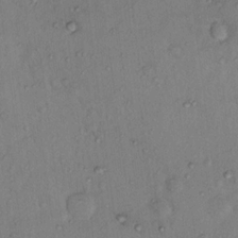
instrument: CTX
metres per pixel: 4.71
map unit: Nhu
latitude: 12.7624
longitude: -27.4427
